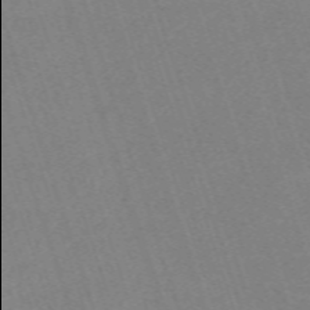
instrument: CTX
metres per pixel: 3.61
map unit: eHh
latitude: -63.3320
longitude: 50.0094
